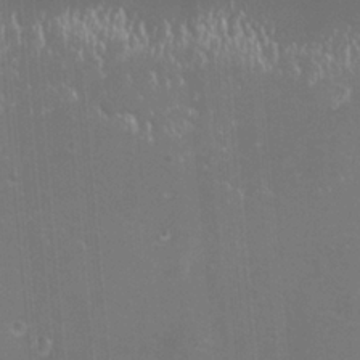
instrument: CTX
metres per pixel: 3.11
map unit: eHh
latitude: -11.8611
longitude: -60.9702
